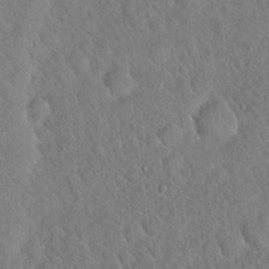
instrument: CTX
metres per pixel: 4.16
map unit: Hto
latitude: 18.6490
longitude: -52.4223
